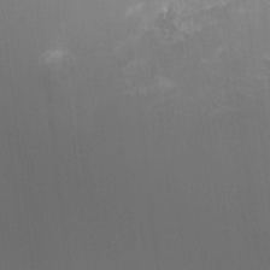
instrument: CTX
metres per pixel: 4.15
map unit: HNhu
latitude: -0.2551
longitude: 4.4251
